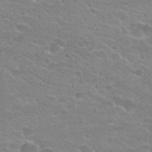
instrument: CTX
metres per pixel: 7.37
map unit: Hto
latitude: 23.1781
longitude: -43.5938
